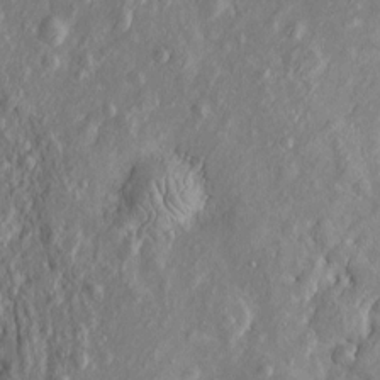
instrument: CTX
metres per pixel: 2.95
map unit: Htu
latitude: -6.3684
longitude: 158.1228
